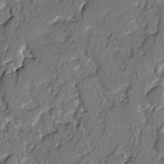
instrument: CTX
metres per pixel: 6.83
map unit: lAvf
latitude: -3.3320
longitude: -108.1200
